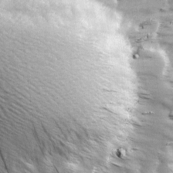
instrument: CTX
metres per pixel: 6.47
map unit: Ave
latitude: 13.8583
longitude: -104.6491
